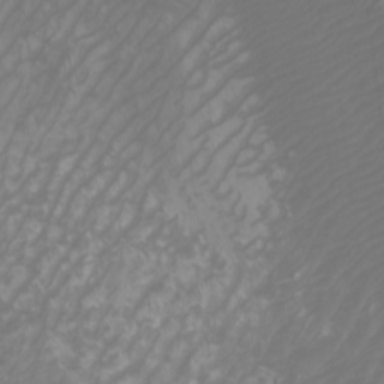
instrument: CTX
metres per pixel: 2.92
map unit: Htu
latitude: -5.8044
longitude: -74.5168
